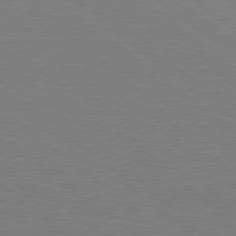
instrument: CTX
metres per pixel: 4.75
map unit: Hpe
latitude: 79.1970
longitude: -148.1578
